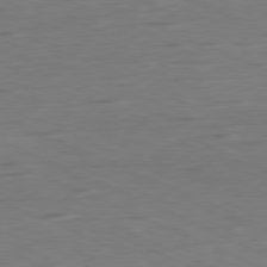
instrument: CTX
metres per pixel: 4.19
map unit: Ap
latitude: -81.5777
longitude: -60.2711
